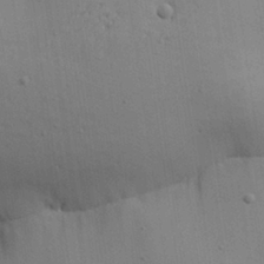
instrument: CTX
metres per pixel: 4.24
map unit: Aa
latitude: 27.2915
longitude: -130.2712
